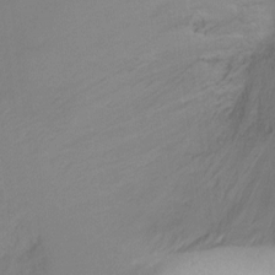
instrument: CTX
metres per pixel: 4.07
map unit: Ht
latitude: -16.8597
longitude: -45.3481
